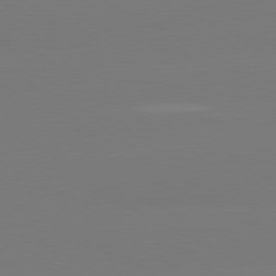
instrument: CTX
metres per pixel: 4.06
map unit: lApd
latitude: 80.4979
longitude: -148.3845
